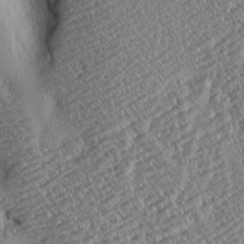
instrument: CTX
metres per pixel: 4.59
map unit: Aa
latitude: 17.7072
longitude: -142.5924
